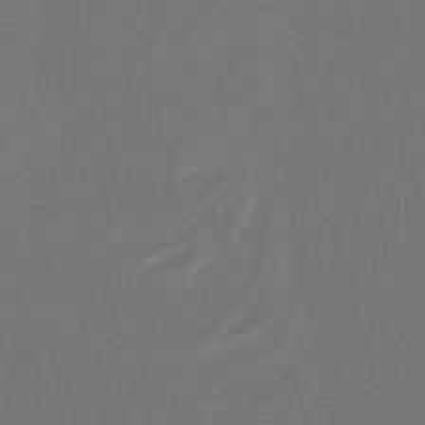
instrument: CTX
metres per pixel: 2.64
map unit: lHb
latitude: -38.5385
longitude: 55.4832
